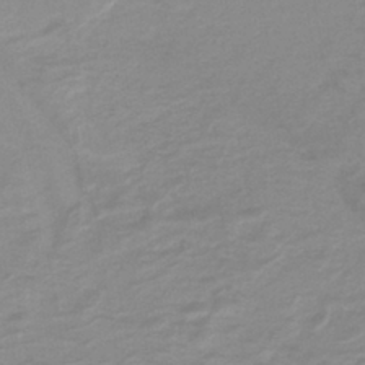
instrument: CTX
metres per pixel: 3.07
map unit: lHb
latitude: -40.4251
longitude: 52.4062
